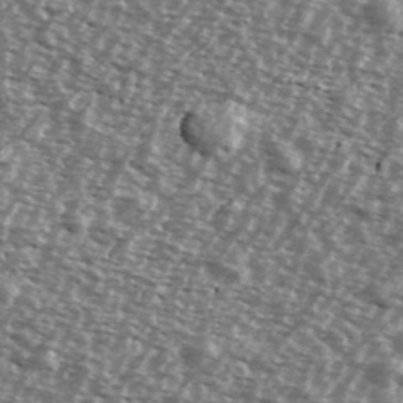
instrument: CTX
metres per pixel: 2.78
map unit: Ave
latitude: 38.8947
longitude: -112.0822
